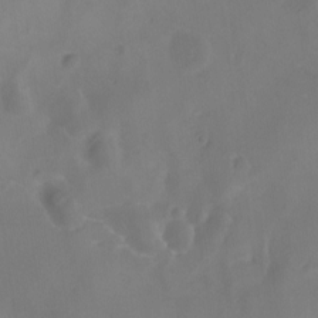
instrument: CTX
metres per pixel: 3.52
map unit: Ave
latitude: -8.2928
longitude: -122.5546
